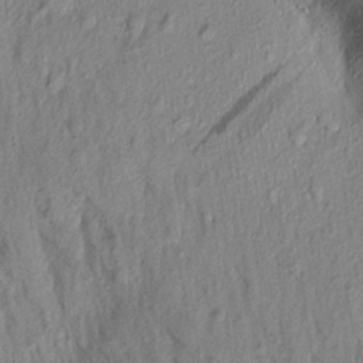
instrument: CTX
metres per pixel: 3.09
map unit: Aa
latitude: 17.0081
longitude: -147.2159
